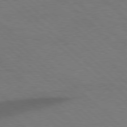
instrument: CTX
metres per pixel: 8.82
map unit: Hpe
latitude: 77.7071
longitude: -150.2900
